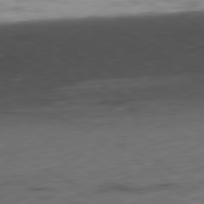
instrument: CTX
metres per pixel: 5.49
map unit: Ap
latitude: -81.1998
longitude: -68.7246
